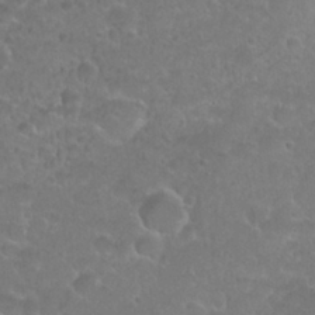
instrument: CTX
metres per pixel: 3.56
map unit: Nhu
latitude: 27.0648
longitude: -52.8569
